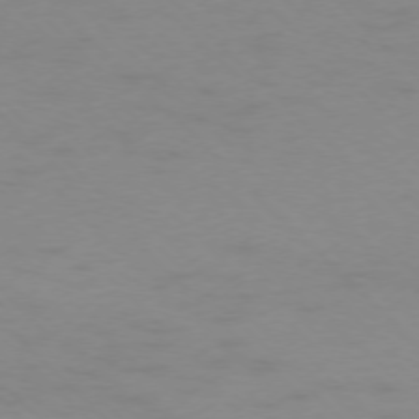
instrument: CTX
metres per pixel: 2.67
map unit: Ap
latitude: -76.1984
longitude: -77.6316
